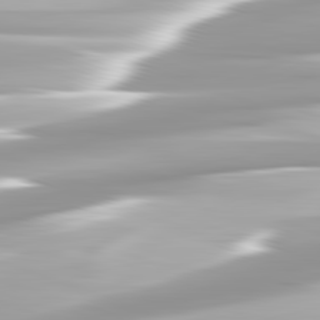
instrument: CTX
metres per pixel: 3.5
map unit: lApd
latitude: 82.5734
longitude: -138.9514
